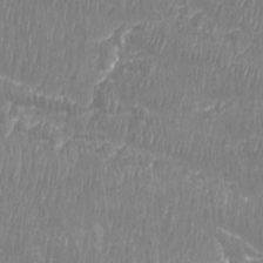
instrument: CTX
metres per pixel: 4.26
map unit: Htu
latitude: -9.2754
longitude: -75.7072
